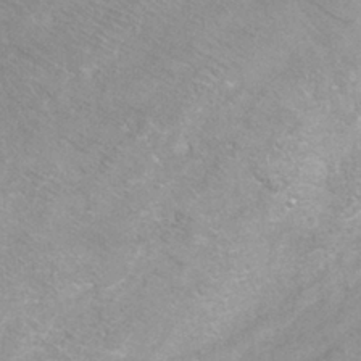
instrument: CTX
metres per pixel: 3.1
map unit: Ht
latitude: 1.1970
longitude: -33.0647
